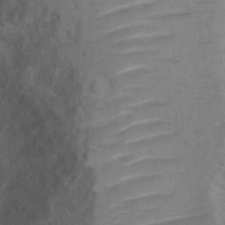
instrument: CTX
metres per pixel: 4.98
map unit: Ht
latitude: 0.6301
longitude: -37.1970
